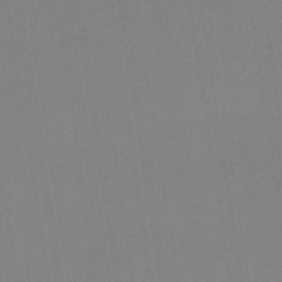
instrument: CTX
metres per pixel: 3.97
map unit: eHb
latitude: -49.8612
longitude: 67.6911
